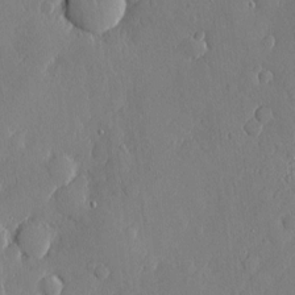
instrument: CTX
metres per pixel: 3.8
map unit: eHh
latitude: 5.0080
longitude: -75.0270
